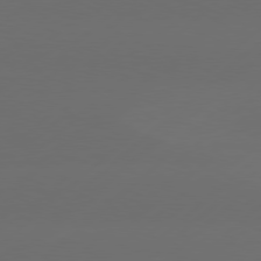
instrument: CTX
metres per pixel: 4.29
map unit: Hpe
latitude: 78.4601
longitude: -132.6868
